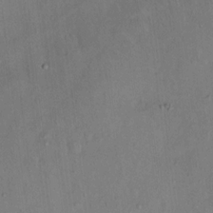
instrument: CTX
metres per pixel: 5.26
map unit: Ht
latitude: 14.4790
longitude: -37.3482
